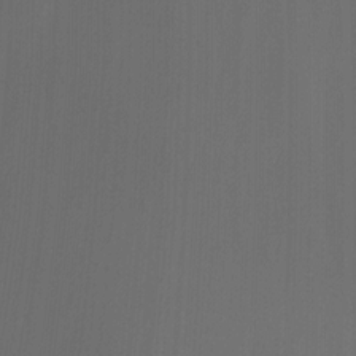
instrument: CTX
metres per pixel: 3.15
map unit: Nhu
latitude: -8.6896
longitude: -84.7813
